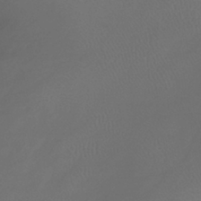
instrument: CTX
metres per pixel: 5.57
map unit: lHb
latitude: -40.0850
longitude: 73.1431
